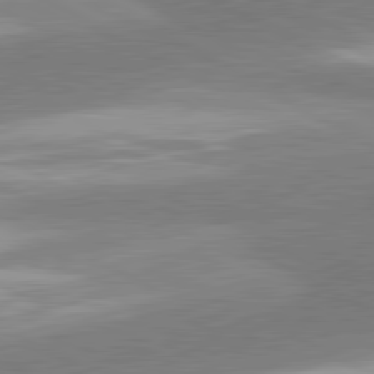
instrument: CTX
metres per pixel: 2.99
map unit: lApd
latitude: 81.1970
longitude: 168.1605
